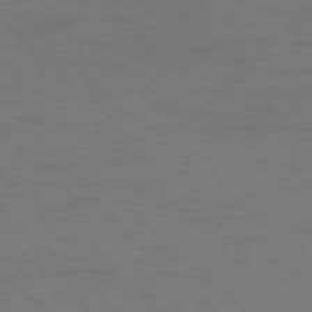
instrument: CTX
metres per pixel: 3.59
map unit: Ap
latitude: -76.1606
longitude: -79.3104
